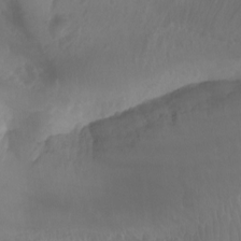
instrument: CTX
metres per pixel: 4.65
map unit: Aa
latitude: -12.6708
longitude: -68.4601
